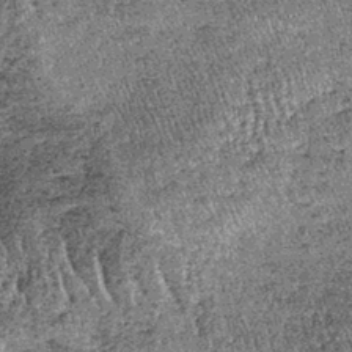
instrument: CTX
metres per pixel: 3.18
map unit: lHb
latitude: -39.9367
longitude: 67.1054
